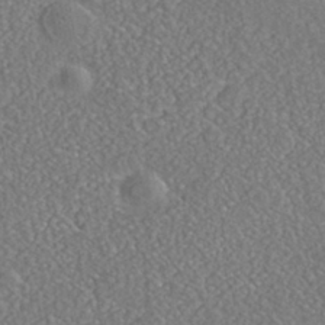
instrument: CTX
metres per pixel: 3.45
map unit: Nhe
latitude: -40.6140
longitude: -101.1781
